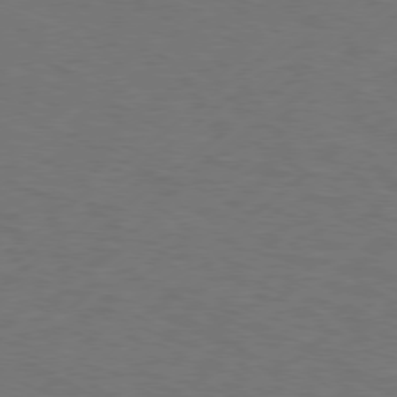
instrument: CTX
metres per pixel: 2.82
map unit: Hpe
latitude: 75.8583
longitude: -131.0648
